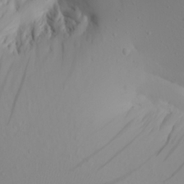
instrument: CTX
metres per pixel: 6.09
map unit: Aa
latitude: 22.0444
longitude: -146.0255
